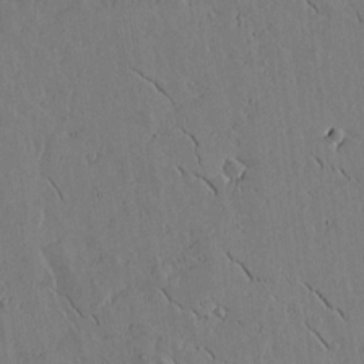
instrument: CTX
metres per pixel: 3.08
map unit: lAvf
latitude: 15.8773
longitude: -125.5371
